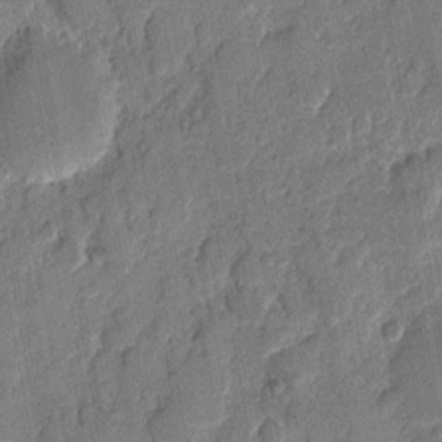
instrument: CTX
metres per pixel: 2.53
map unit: eHh
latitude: 8.7624
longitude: -66.3278
